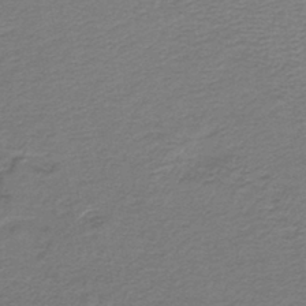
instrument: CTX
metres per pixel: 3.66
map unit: lHb
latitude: -42.8408
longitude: 62.3495
